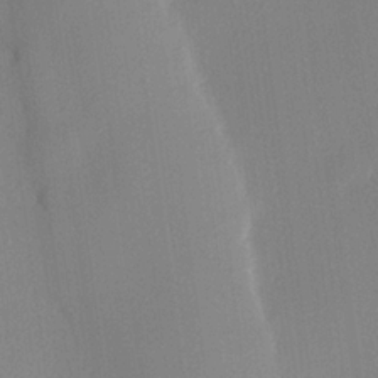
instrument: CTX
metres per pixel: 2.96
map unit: lHvf
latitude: 23.0836
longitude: 140.8219
